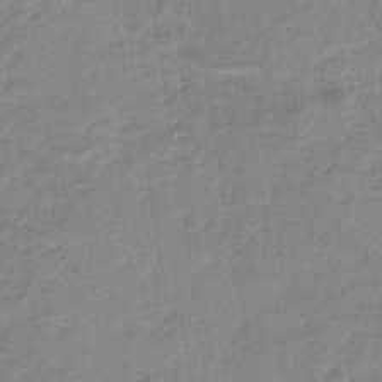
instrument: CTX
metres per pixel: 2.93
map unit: eHb
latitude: -35.6911
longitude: 76.9353
